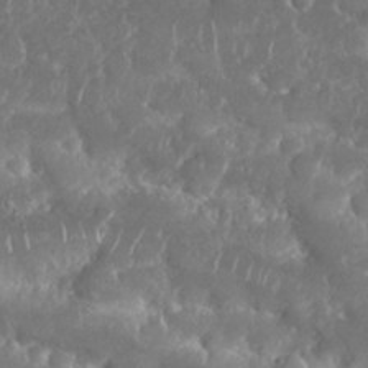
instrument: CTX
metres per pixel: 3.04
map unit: Nhu
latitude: 25.6882
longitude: -60.8191
